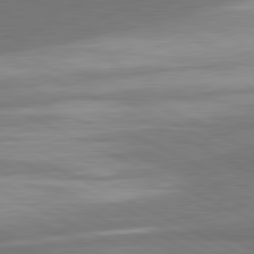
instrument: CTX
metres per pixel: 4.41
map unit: lApd
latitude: 81.6316
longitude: 157.7855
